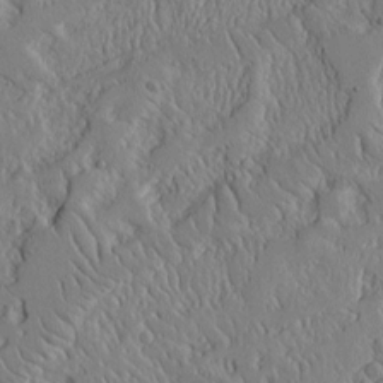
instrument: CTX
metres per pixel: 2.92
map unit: Aa
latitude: 12.9136
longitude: -125.9528
